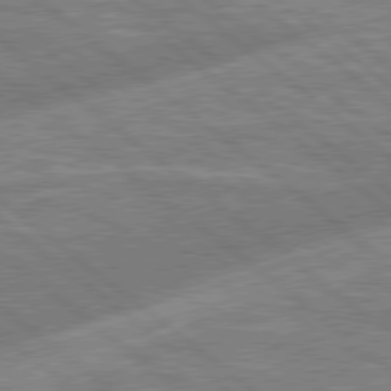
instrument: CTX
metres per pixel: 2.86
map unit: Hpe
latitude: 78.7247
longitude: 174.3495
